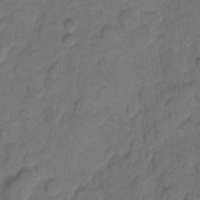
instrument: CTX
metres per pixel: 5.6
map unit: eHh
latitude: 8.4601
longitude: -64.0444
